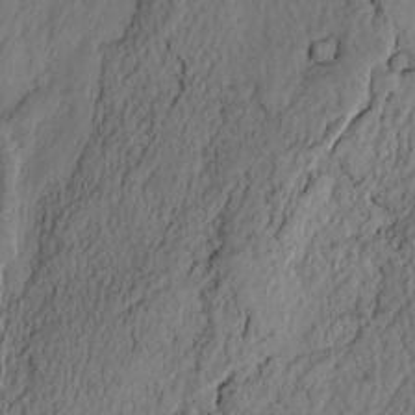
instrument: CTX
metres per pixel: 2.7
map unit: Htu
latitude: -3.0675
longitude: 167.4643
